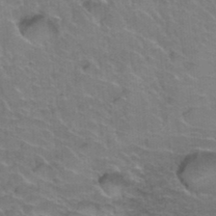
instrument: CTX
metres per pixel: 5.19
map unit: Hto
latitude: 36.3845
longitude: -46.9325
